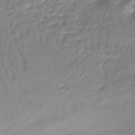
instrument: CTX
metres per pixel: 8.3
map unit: lHb
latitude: -41.2187
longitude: 59.1620
